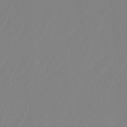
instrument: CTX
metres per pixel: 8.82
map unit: Ht
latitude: -14.1795
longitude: -50.1766
